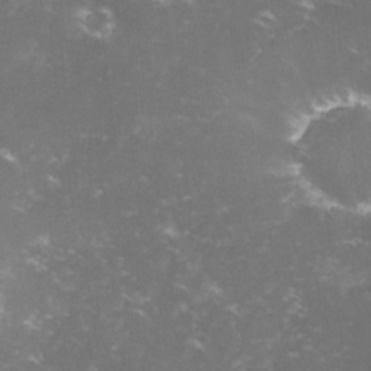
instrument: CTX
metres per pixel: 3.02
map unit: lHvf
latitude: -14.2551
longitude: -100.0633
